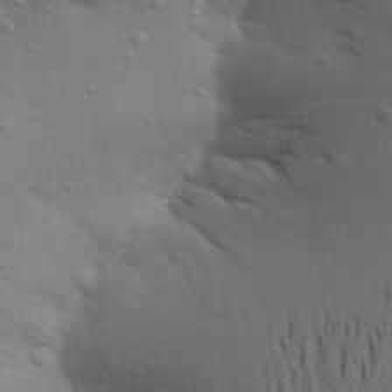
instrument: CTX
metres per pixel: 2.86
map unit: Aa
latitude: 21.6694
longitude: -148.2145
